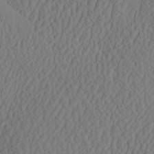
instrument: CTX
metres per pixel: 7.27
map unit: eHh
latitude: -2.9541
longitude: 16.7841
